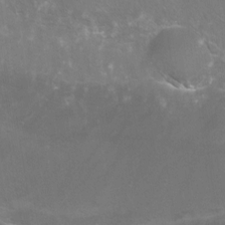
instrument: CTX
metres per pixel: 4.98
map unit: Nhu
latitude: -15.0298
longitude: -57.5182
